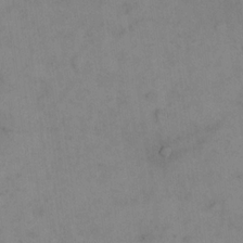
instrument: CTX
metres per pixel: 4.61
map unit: eHh
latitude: 18.4034
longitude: -64.7624
